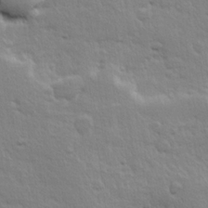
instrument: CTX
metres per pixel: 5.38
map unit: Hve
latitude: 24.3656
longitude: 144.5952
